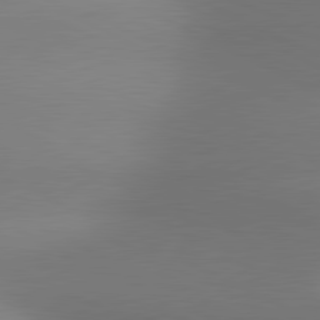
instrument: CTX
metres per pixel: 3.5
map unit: lApd
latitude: 80.9892
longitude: 131.3698
